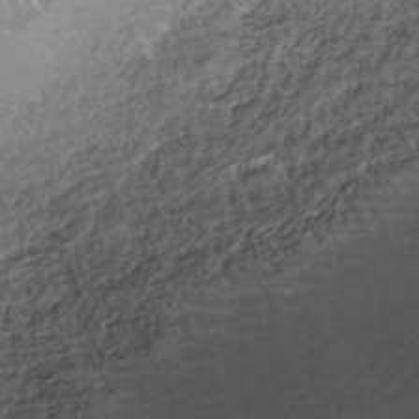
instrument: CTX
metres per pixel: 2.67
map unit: HNhu
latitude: -43.2564
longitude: 97.0487
